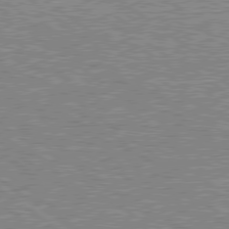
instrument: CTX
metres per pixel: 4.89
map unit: Hpe
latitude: 78.8191
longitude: -171.8205
